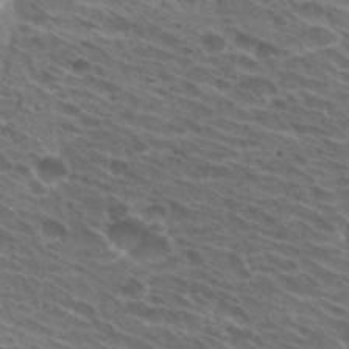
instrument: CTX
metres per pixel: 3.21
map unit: Hto
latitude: 30.4790
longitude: -42.5546
